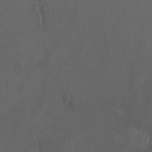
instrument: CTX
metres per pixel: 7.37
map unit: HNhu
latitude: 1.2915
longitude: -3.8961
